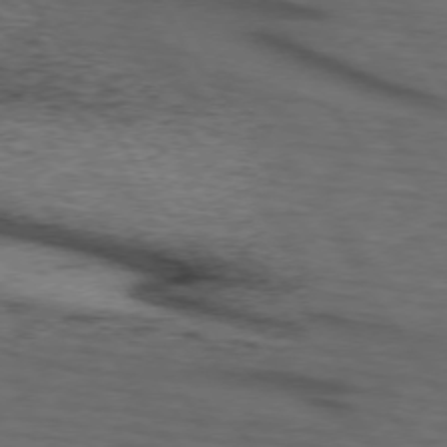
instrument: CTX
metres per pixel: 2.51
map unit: lApd
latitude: 73.3482
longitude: -74.4223
